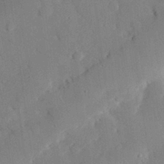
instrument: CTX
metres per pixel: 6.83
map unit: eHh
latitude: 29.1403
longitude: -80.9514
